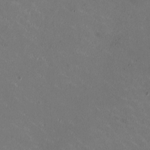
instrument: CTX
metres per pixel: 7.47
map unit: HNhu
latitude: 1.1592
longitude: -2.8758
